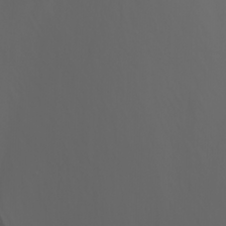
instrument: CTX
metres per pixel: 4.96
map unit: Nhu
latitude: -7.3320
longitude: -84.7246
